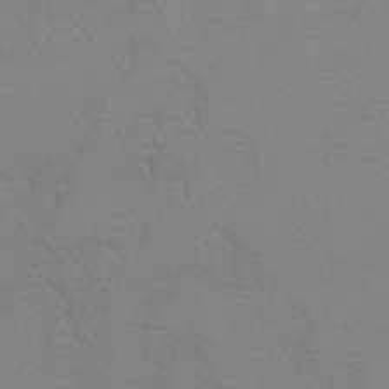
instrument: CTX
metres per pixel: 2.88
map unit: Hto
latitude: 6.6490
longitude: -30.8002
